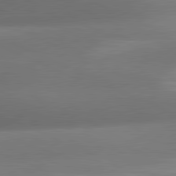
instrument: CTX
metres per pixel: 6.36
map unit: lApd
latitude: 81.1214
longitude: 130.5574
